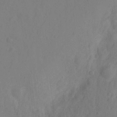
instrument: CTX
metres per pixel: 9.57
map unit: Hto
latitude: -11.9367
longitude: -39.1025
